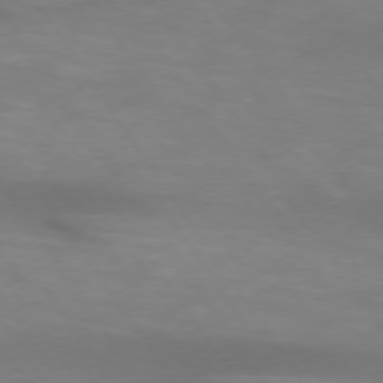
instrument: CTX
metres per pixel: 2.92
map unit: lApd
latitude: 74.0633
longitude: -51.0269
